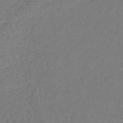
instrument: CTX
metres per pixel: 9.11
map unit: lHb
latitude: -41.5021
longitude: 65.7856
